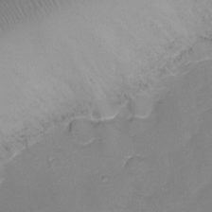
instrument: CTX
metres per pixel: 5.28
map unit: Ht
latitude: -10.3873
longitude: -29.0269
